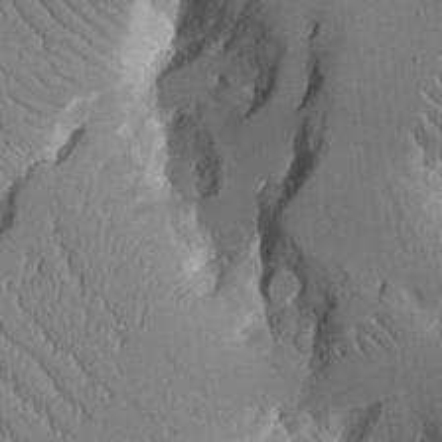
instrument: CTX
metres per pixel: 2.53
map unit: Aa
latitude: 12.6869
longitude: -126.0255
